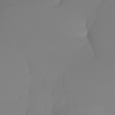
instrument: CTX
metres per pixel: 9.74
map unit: Nhu
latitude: -5.6722
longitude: -94.2901
